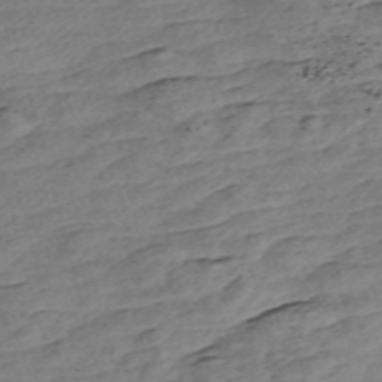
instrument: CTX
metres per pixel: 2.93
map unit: Nve
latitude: -58.1227
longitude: 54.1039
